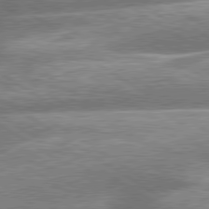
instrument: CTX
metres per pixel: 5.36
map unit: lApd
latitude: 79.8395
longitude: -160.0444
